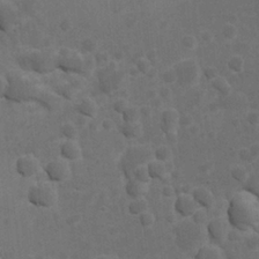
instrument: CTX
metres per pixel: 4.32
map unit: Nhu
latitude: 6.7624
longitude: -24.2711
